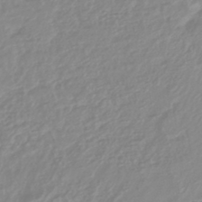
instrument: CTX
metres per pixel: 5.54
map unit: lHb
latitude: -44.4062
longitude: 76.0850
